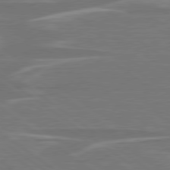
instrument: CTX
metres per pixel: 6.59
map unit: lApd
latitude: 78.9892
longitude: -94.7624
